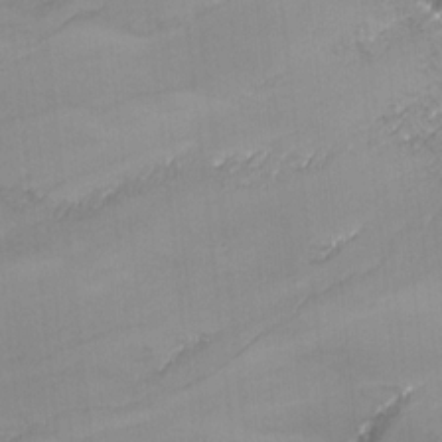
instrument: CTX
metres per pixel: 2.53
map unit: Nhu
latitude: -13.1053
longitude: -69.0648
